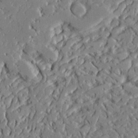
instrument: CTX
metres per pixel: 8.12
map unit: Ave
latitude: 22.8758
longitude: -129.0836
